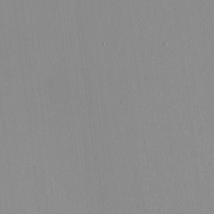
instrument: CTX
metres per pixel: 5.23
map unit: HNhu
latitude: -1.7667
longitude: -7.1781
